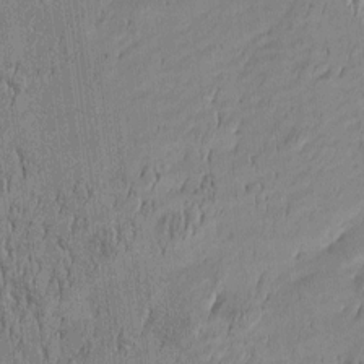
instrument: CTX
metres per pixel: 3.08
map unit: Htu
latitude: -5.8422
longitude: 176.4062
